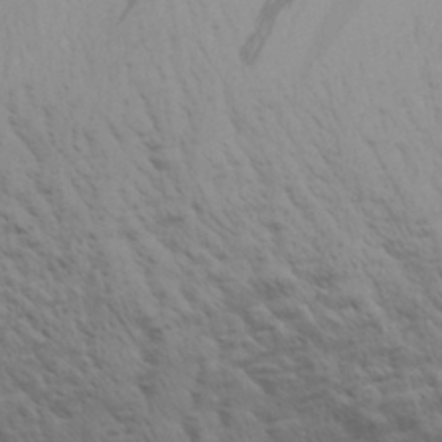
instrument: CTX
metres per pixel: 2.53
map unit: Aa
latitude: 29.2915
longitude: -134.4790
